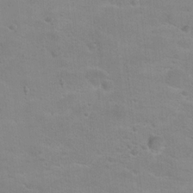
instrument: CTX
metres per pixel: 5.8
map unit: Hto
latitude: 16.9136
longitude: -39.0647
